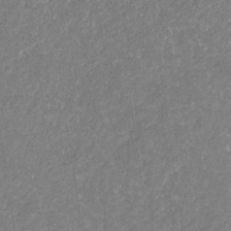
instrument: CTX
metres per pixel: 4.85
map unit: eHb
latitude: -31.3887
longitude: 70.1039
